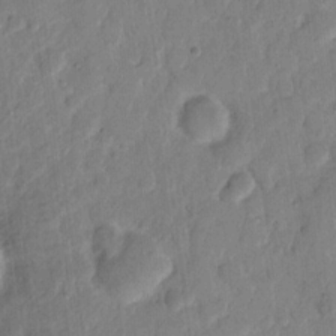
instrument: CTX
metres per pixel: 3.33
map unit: eHh
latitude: 11.2726
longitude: -65.7450
